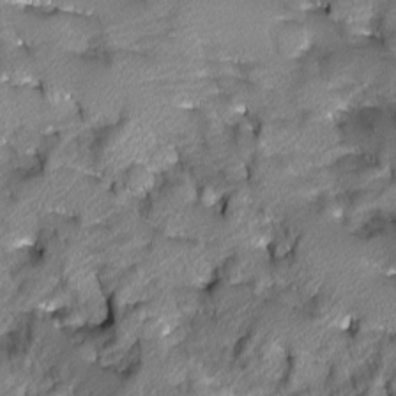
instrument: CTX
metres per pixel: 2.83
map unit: Ave
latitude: -10.3306
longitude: -117.7639
